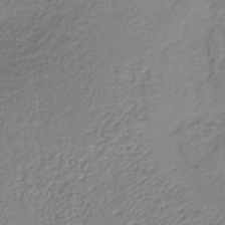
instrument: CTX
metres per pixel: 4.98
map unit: lHb
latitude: -38.1228
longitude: 68.5195
